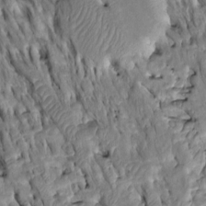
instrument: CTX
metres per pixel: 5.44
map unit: Htu
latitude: -2.2550
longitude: 149.5210
